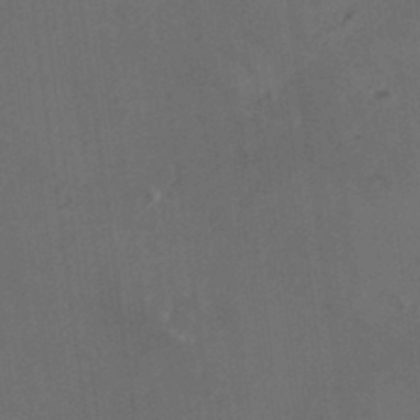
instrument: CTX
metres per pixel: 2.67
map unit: HNhu
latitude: 5.9906
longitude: 0.5196
